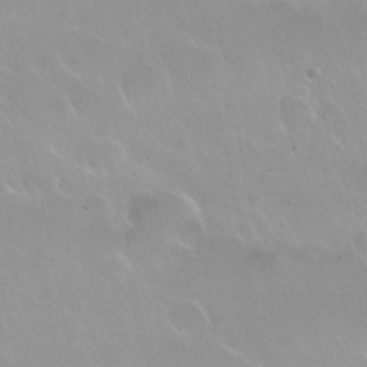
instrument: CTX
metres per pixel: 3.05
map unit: Nhu
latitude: 30.0444
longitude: -55.4426
